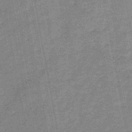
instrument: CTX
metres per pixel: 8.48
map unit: HNb
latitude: -46.0283
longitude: -36.4223
